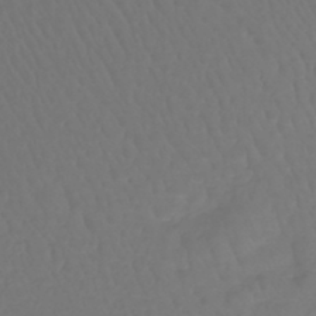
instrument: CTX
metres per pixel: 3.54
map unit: lHb
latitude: -43.4454
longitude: 65.0298
